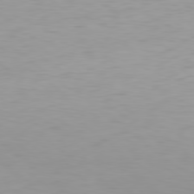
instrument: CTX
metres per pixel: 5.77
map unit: Hpe
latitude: 78.7058
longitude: -173.2348
